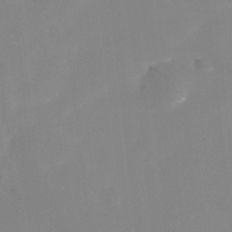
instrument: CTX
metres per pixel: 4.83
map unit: Nhe
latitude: -35.4076
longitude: -144.3845
